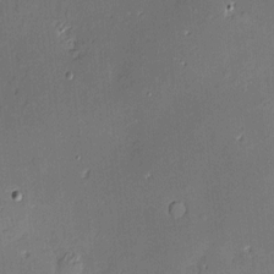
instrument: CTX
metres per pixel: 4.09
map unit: Nve
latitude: -8.9353
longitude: 175.2942
